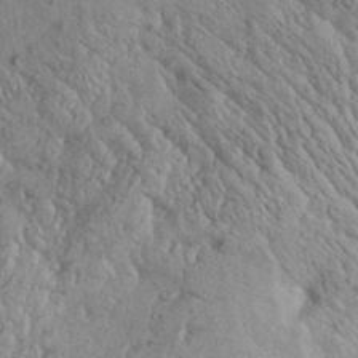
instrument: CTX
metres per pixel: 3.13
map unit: Aa
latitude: 30.5924
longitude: -136.7624
